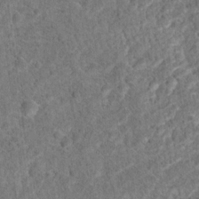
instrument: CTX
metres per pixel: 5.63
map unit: Hto
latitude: 15.9339
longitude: -41.6504
